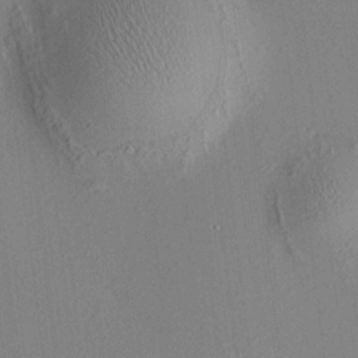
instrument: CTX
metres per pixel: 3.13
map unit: HNhu
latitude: 7.5371
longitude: 14.7841
